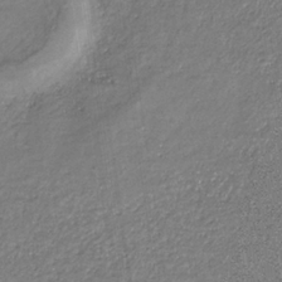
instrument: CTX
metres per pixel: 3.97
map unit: eHb
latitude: -31.7288
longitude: 67.6722
